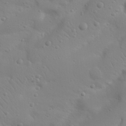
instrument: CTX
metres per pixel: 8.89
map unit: Nhu
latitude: 23.0458
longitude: -74.0633
